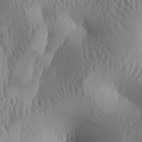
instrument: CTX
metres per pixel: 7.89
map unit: lAa
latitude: -7.1242
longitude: -128.8002
